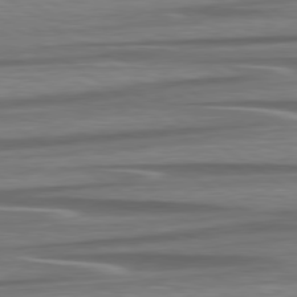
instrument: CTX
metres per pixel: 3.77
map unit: lApd
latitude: 79.6316
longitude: -113.8583
